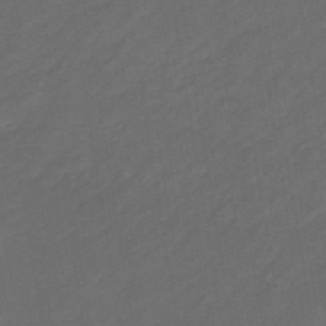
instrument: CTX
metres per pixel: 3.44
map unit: eHb
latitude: -47.1998
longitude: 85.1998
